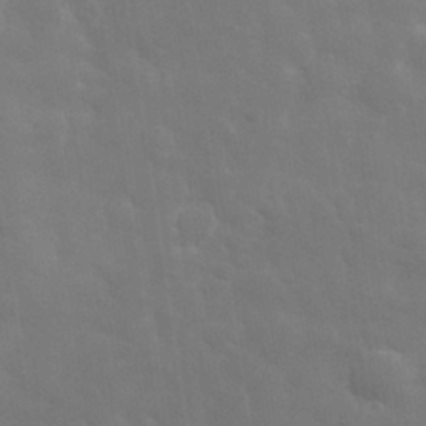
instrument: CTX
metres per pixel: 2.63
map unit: eHh
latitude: 31.3671
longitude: -70.2900
